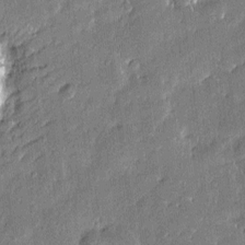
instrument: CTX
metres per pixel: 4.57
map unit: Htu
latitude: -8.3306
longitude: 176.8030
